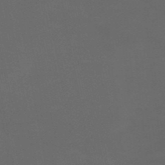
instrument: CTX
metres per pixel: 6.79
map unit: HNb
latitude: -50.1417
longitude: -45.7072
